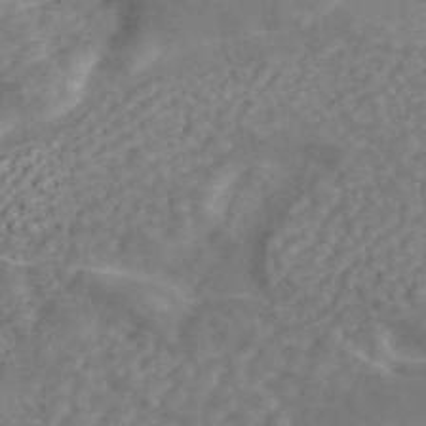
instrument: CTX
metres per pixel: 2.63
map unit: ANa
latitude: 45.2159
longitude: 26.4629
